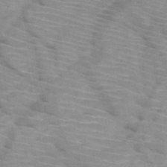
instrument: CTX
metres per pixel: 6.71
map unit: HNb
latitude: -47.0864
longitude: -44.9891
